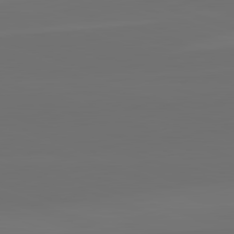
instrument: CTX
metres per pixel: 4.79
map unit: lApd
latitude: 82.5734
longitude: 144.8030
